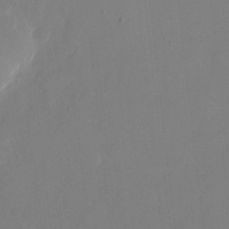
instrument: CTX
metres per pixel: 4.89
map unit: eHh
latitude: 10.8002
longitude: -67.9150
